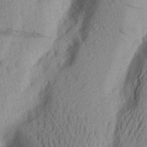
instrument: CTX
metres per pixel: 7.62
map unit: Aa
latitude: 26.5735
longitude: -145.5560
